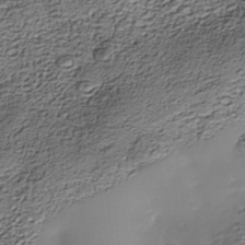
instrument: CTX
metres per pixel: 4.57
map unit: Nhe
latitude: -38.7274
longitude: -116.9892
